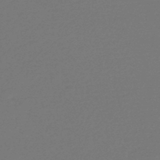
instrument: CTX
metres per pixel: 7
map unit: HNhu
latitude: -47.6533
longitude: 98.7463
